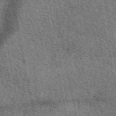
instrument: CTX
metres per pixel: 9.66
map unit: eAb
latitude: 50.3089
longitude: 112.4251
